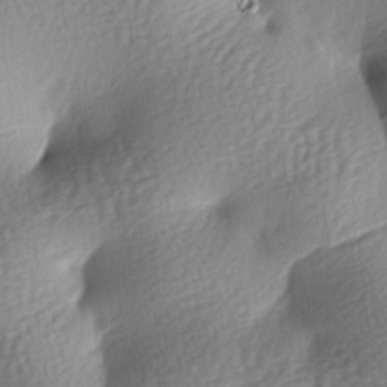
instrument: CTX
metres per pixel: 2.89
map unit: lAa
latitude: -7.5777
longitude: -126.5924
